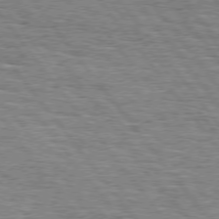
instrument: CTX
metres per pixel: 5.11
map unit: Hpe
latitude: 74.7813
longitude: -138.8947
